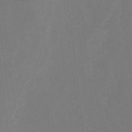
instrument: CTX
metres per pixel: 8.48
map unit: Nhu
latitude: -8.6140
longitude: -52.7058
